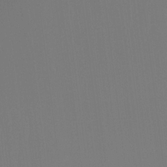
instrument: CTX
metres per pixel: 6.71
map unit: Ht
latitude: -14.7464
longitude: -48.8380
